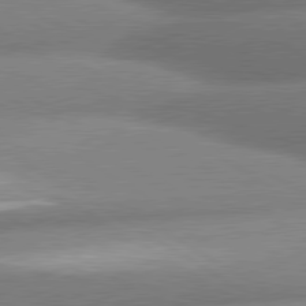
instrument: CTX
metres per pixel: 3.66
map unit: lApd
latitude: 80.3278
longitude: -162.4601
